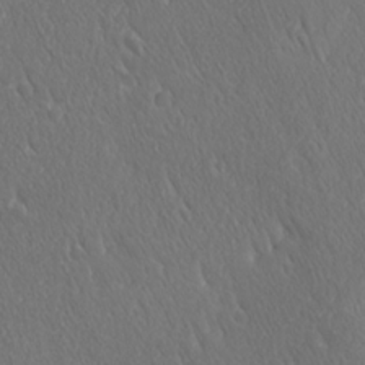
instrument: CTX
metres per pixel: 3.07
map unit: Ave
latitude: 21.3482
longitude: -136.8947
